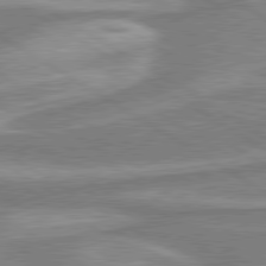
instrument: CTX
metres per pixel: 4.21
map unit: lApd
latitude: 80.1389
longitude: -177.4426
